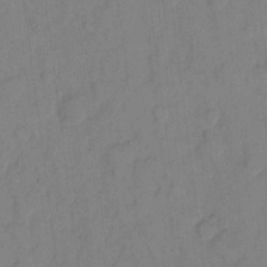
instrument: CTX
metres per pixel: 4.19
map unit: eHh
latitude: 7.9528
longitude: -65.7827
